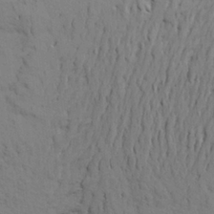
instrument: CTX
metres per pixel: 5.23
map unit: Aa
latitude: 22.7435
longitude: -148.4979
